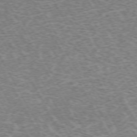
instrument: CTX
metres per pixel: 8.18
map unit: Hpe
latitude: -72.2361
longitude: 12.3117
